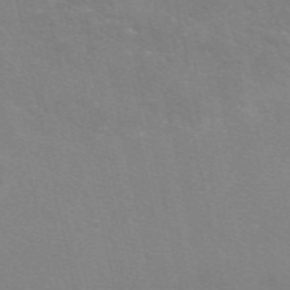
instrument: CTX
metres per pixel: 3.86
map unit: eAb
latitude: 50.3278
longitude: 104.3117
